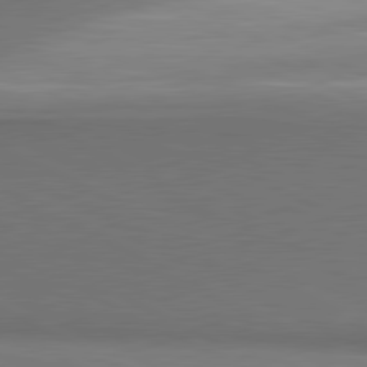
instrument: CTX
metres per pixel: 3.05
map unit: lApd
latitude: 81.3293
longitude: 154.7274
